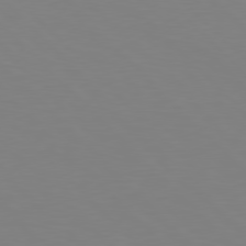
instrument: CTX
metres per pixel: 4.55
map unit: Hpe
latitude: 77.7449
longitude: -174.8002
